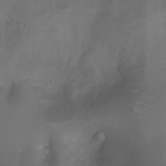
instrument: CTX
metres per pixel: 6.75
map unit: Nhu
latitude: -7.7099
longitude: -73.4049
